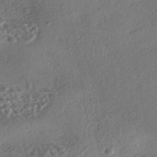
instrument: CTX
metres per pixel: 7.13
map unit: eHh
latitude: -42.6896
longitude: 120.8597
